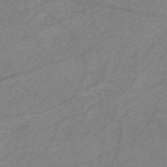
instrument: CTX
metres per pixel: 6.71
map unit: eHh
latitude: -44.8975
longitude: -30.4790
